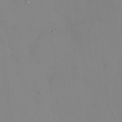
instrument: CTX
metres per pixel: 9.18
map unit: HNhu
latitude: 5.6883
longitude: 1.6722
